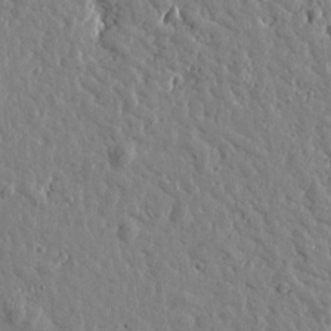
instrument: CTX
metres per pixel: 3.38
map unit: Htu
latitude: 1.3292
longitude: -178.9892
